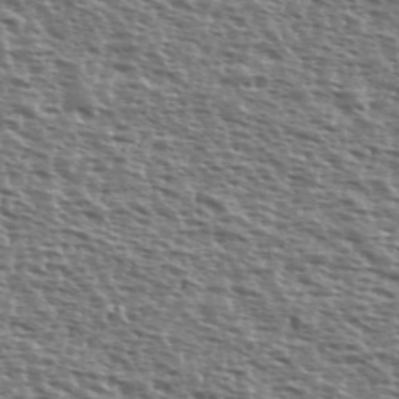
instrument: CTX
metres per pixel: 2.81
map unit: Ave
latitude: 39.3671
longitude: -111.8017
